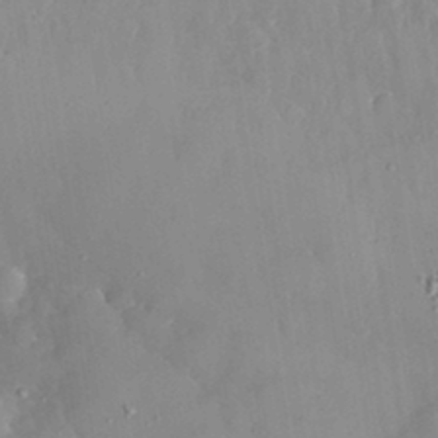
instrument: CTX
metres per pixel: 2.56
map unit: eHh
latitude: 32.7813
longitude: -59.7639
